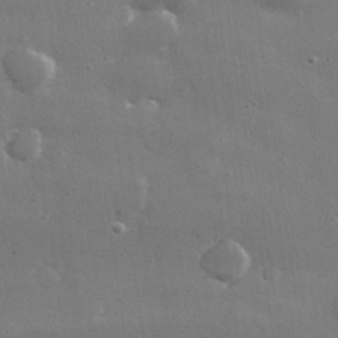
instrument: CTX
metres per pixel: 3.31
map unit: lHvf
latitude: 31.2726
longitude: -89.2537
